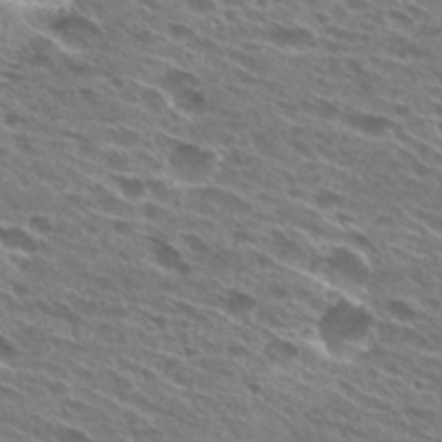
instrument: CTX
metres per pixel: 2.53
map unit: Hto
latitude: 28.1578
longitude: -43.5938
